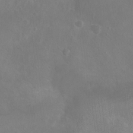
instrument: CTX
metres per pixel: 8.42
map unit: Nhu
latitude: 6.8002
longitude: -19.2726
